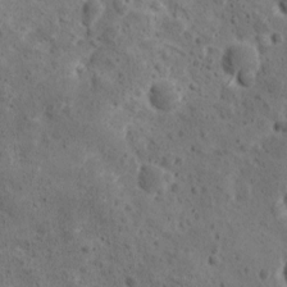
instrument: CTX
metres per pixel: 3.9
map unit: Ave
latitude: 10.8569
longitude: -105.7639
